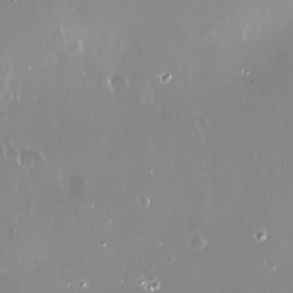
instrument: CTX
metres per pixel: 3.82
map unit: Nve
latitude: -18.1228
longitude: -60.1766
